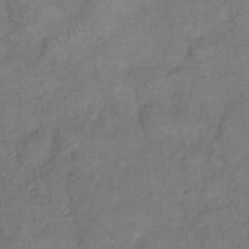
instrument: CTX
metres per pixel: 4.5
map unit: eHh
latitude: 14.1200
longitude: -65.6505
